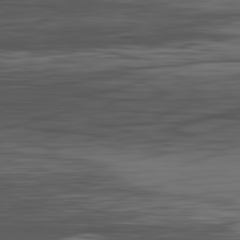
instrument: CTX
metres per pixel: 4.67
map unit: Hpe
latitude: -82.1228
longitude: 16.5196
